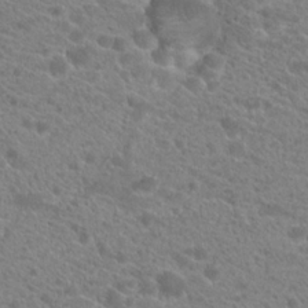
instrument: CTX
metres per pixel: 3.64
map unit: Hto
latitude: 21.4994
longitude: -38.8191
